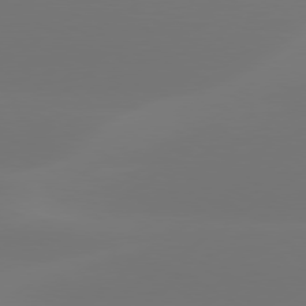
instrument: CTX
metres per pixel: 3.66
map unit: Hpe
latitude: 78.1011
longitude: -129.3104
